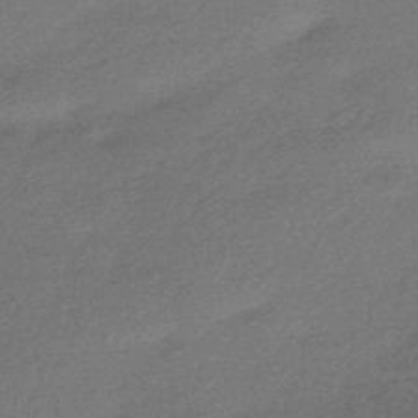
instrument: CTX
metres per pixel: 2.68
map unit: HNhu
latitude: -43.5210
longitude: 93.1431
